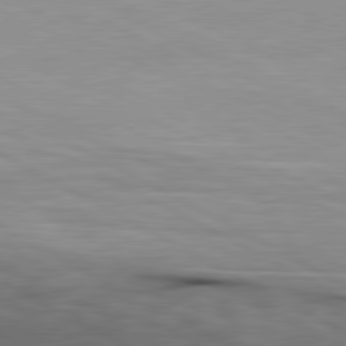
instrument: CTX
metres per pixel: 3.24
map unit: lApd
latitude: 80.7435
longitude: 157.2187
